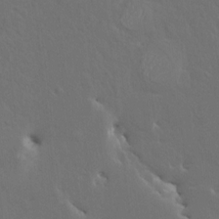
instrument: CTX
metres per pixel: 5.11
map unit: HNhu
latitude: 6.5546
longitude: 4.0283
